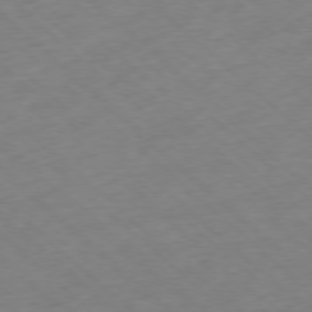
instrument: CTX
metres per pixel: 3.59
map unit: Ap
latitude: -77.8800
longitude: -79.0837
